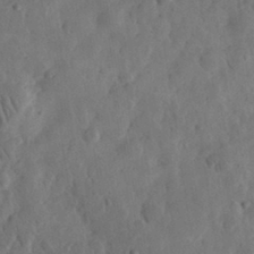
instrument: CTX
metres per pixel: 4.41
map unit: eHh
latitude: 32.1200
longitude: -73.4427
